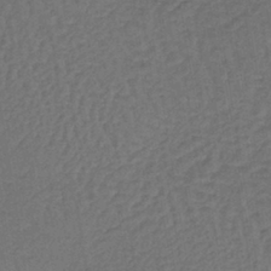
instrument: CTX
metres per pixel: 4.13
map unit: lHb
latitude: -39.8611
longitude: 63.4454
